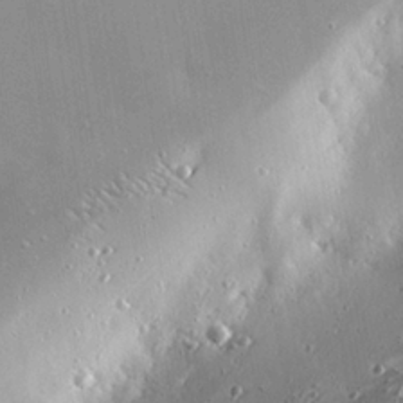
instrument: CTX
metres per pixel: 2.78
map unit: eHh
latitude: 24.1955
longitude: -90.4223
